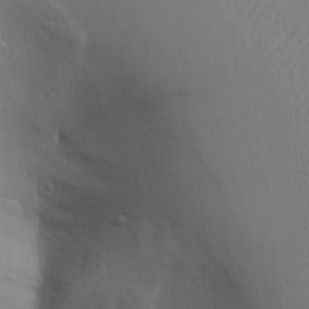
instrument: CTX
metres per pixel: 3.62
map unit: Aa
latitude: 29.5182
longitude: -132.3845
